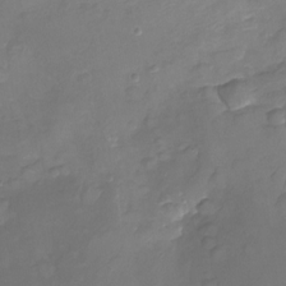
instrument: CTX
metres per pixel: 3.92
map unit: Nhu
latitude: -22.0661
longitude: -56.4412
